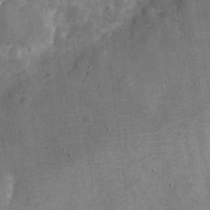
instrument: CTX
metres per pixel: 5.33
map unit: Nve
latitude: -25.8233
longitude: 105.7288
